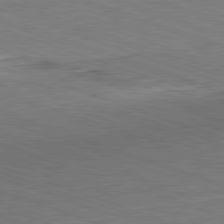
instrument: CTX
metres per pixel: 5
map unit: Hpe
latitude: -82.5385
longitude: 14.3873
